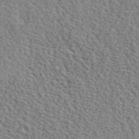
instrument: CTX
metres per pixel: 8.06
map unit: lHvf
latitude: 41.8394
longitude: -87.6316
